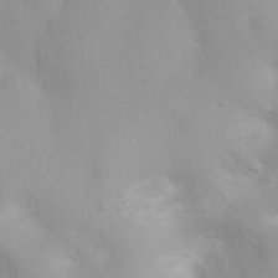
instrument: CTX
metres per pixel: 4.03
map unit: Ht
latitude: 3.4048
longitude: -22.4223
